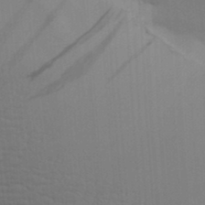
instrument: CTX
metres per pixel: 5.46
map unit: lAa
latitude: 19.6694
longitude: -138.9892
